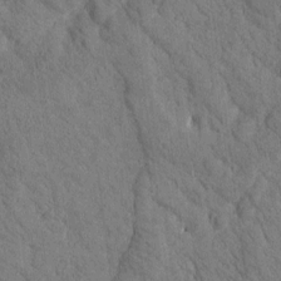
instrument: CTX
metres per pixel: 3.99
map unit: Htu
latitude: -0.7464
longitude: 174.6896
